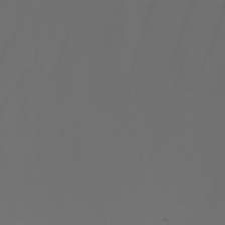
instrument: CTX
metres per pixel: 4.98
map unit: Nhu
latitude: -6.6896
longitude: -94.5546
